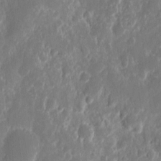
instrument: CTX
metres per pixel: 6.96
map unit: eHh
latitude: 10.2145
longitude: -72.1200
